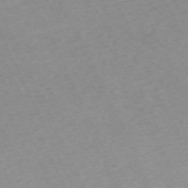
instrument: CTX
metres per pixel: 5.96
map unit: Hpe
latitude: -70.4818
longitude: 14.7275
